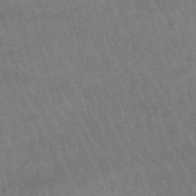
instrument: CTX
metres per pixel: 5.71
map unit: lHb
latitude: -47.3698
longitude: 76.4818
